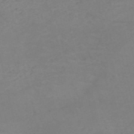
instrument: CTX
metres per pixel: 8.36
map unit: HNb
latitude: -54.2740
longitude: -45.5560
